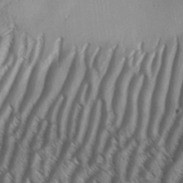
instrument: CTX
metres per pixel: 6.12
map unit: Aa
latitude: 33.1781
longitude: -137.6127
